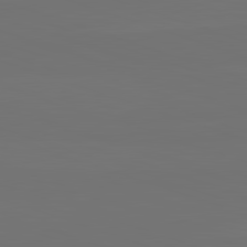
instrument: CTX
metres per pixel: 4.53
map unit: lApd
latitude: 82.4601
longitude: 144.3873
